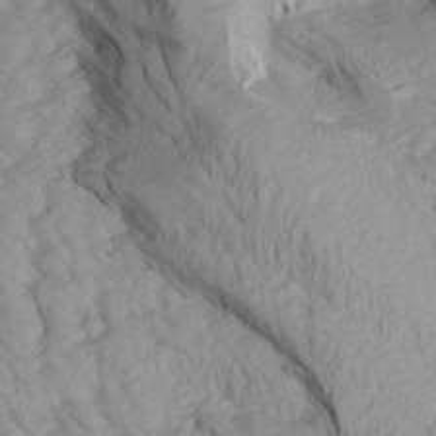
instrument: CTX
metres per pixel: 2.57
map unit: Aa
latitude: 27.7639
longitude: -133.8772
